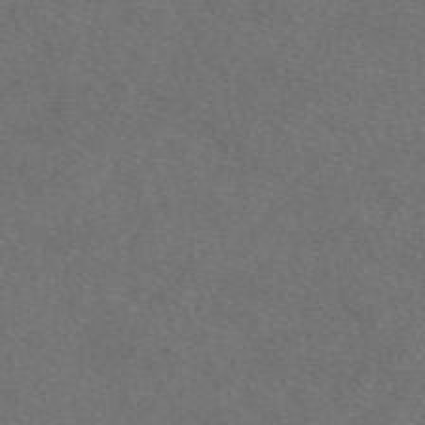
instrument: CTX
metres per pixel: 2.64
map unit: eAb
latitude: 48.0633
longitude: 107.5588
